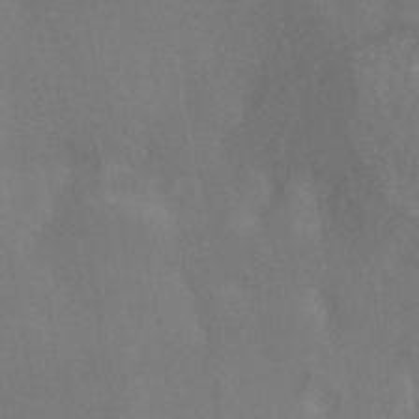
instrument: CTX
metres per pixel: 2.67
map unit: HNhu
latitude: -41.3321
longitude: 101.1242
